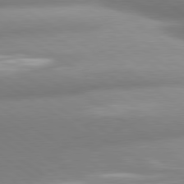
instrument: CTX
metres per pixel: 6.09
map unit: lApd
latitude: 80.3467
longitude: -161.1214
